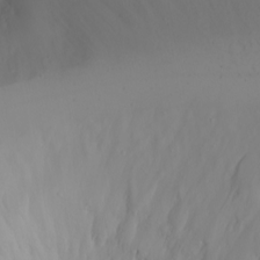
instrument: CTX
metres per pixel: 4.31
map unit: eHh
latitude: -5.3320
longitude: -86.1767
